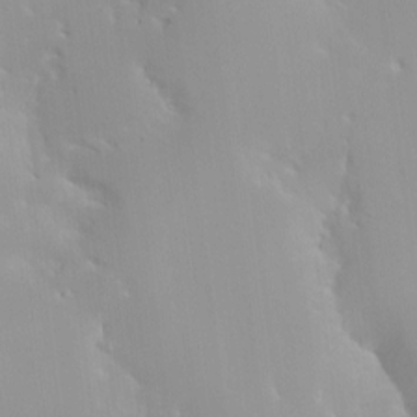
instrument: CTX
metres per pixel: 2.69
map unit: HNhu
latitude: 0.6490
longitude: -4.1389
